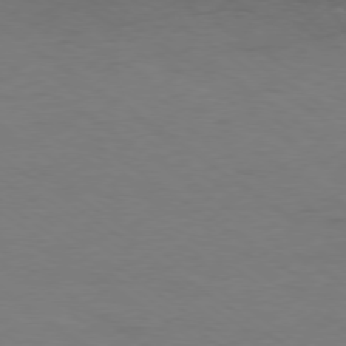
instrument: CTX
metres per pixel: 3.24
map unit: Ap
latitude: -78.5007
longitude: -74.6868
